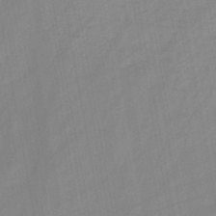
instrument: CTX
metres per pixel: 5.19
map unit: HNb
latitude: -46.0472
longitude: -38.5546
